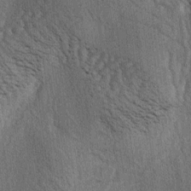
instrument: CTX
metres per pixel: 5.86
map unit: lAa
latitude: -4.9541
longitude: -125.8961
